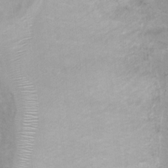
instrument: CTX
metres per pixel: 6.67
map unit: Ht
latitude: 2.8947
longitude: -28.9891
